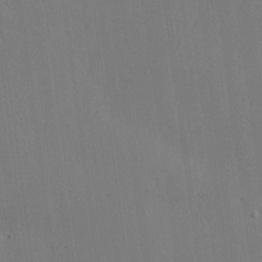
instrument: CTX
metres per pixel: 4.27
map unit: Ave
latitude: 17.7450
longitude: -139.4048
